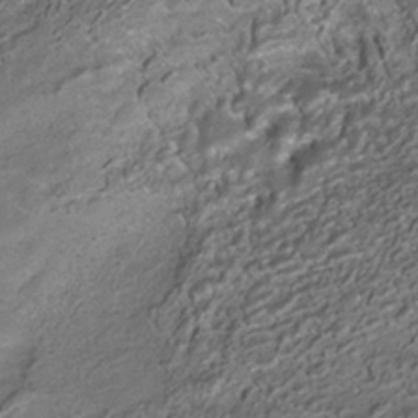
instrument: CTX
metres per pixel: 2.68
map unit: ANa
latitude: -38.7463
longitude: 97.6344
